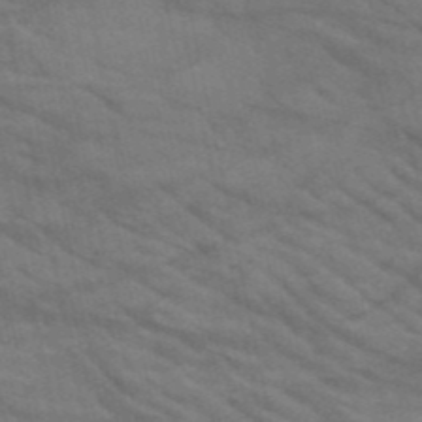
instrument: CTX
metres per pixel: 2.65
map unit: HNb
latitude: -52.9541
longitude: -44.0444
